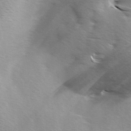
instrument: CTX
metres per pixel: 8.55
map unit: Ave
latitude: 1.0647
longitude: -112.8191
